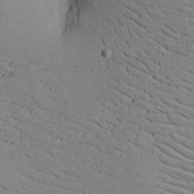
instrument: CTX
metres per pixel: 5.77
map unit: lAvf
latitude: 16.7813
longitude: -125.8205
